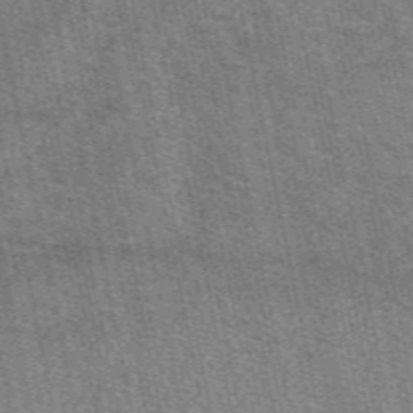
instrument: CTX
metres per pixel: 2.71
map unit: eAb
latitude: 50.4601
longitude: 107.3510
